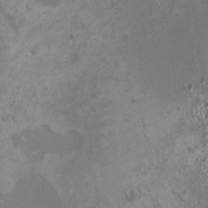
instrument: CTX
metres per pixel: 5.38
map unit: HNhu
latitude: -0.6519
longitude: 4.5573
